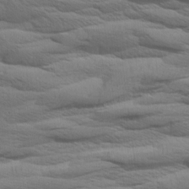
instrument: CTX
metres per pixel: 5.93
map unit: Aa
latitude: 8.7435
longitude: -135.6316
